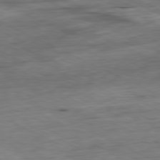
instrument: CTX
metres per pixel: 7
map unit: Ap
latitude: -80.9920
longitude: -91.6316
